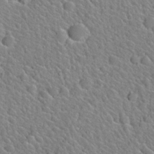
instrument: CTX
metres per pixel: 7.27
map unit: Nhu
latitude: 28.0822
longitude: -52.7246
